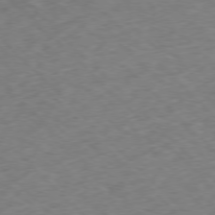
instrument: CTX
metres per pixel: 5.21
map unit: Ap
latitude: -77.6911
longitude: -61.4426
